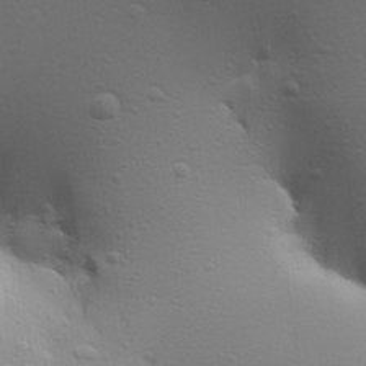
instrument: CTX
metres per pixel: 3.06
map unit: Aa
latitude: 29.9906
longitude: -134.5545
